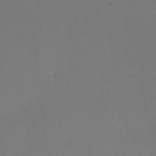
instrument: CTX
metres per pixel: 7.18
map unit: lHvf
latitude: -8.5763
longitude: -100.5546
